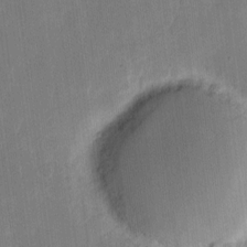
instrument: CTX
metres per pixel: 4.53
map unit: eHh
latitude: 4.6490
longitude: -67.3292
